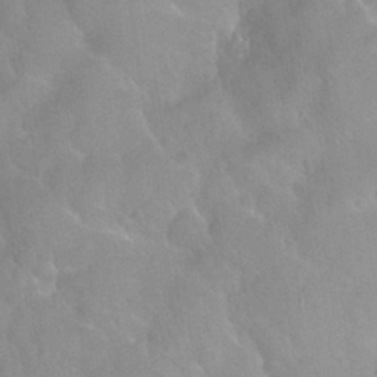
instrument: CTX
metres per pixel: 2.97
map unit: Nhu
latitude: 26.2145
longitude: -56.7246
